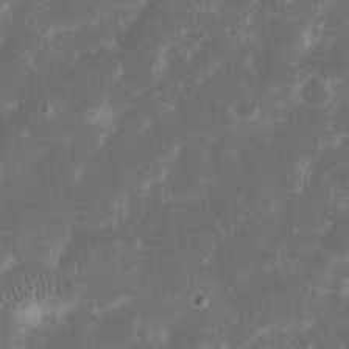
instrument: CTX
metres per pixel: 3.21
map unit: eHh
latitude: 20.3279
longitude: -70.4790
